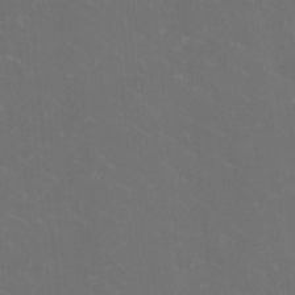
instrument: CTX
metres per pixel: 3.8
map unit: HNhu
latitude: 1.4048
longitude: -2.4034
